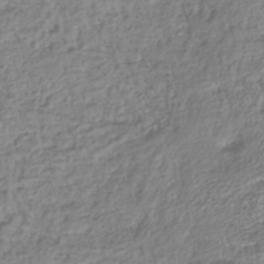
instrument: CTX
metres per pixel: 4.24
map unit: lHb
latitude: -41.7855
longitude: 71.9556
